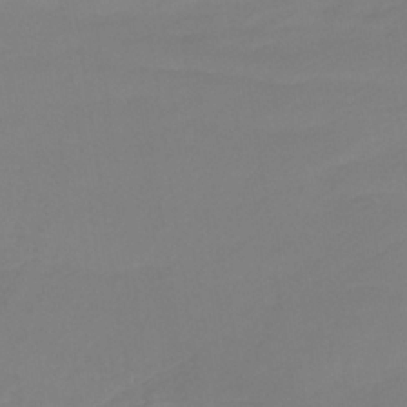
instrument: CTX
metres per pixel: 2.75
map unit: lHb
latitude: -34.7463
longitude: 64.2740
